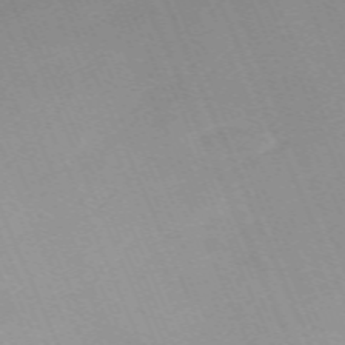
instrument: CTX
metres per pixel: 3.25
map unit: Nhu
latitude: -67.4832
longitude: 38.5763
